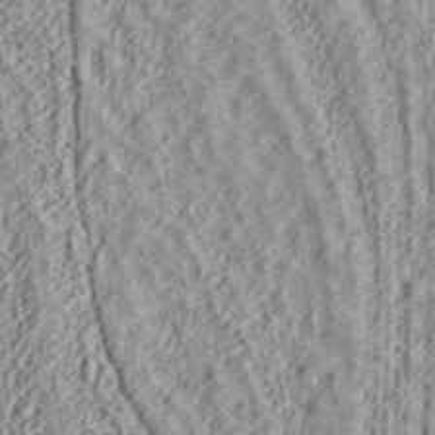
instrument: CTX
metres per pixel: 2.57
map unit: ANa
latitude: 40.0444
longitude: 17.3888
